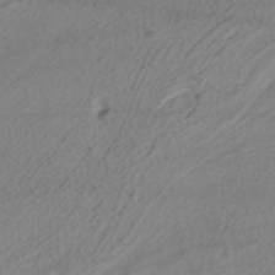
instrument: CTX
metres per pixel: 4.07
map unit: HNhu
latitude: -40.3495
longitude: 99.1998
